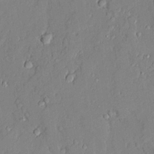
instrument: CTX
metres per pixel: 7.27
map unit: Ave
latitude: 22.4034
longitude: -128.6679
